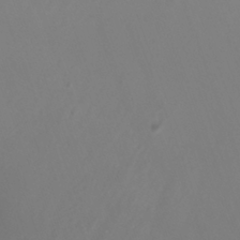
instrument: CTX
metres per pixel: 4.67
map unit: Nhu
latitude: -7.7855
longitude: -76.7813
